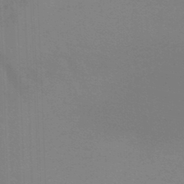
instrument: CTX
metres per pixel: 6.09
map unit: lHb
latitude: -45.9367
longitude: 64.1795
